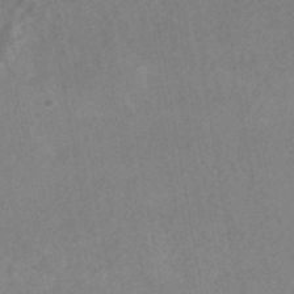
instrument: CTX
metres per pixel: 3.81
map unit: HNhu
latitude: -44.8597
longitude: 91.9556
